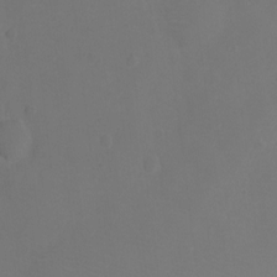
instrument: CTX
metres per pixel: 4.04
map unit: Ht
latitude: 2.1011
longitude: -33.3860
